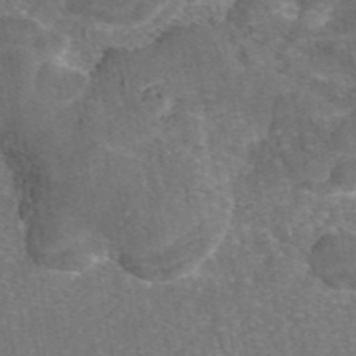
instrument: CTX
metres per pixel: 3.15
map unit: eAb
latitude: 46.6680
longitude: 106.7652
